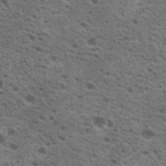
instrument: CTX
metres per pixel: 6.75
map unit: Nhu
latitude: 19.6316
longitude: -31.2159
